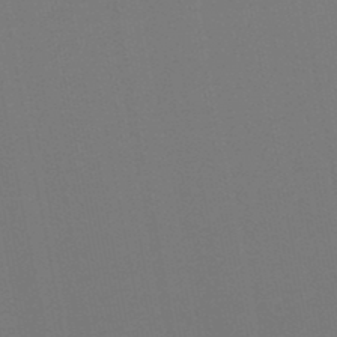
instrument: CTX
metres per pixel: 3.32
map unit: eHb
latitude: -47.9745
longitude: 88.9919
